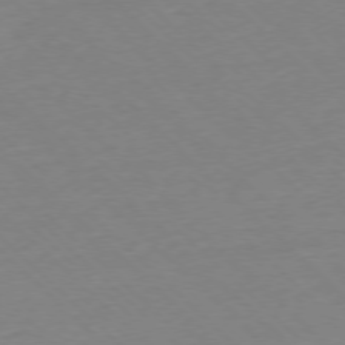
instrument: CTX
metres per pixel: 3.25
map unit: Ap
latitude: -77.3132
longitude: -97.6883
